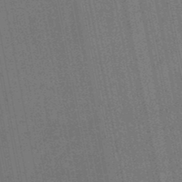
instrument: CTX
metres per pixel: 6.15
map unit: lHb
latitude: -49.5588
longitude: 73.9178
